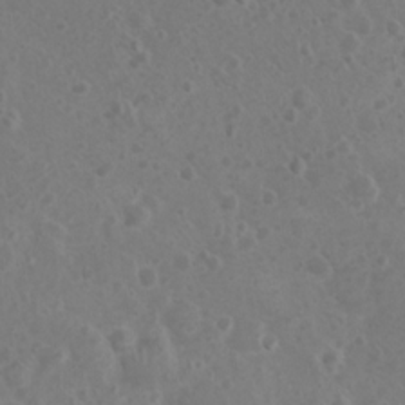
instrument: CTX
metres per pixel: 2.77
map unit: Nhu
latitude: 2.4790
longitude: -14.9514
